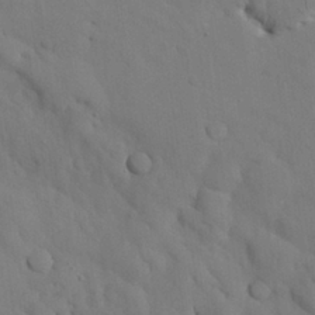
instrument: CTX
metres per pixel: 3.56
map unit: Nhu
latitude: 27.8961
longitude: -72.5546
